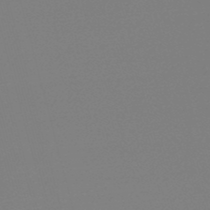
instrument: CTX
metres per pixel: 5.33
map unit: lHb
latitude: -49.3510
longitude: 68.5573
